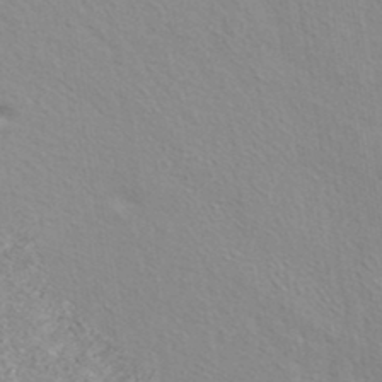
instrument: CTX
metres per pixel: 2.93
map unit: ANa
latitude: 37.4427
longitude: 18.7841
